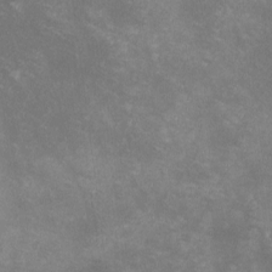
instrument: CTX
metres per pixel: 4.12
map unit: lHvf
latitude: -13.7478
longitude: -102.3467
